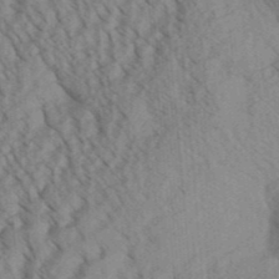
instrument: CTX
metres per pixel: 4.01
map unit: Aa
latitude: 30.7436
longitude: -138.6490
